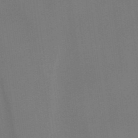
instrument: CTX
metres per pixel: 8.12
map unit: HNb
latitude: -44.6519
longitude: -43.3671
